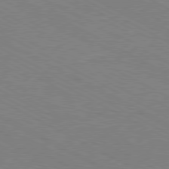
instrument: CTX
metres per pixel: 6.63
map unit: Hpe
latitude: -81.3132
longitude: 17.2943
